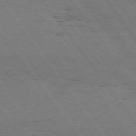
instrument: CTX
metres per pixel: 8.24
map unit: Hpe
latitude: 74.4601
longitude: -132.9703
